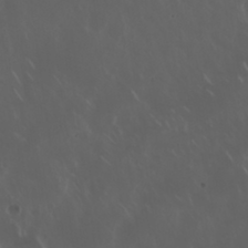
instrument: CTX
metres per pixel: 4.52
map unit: Nhu
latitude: 30.1767
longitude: -58.9136
